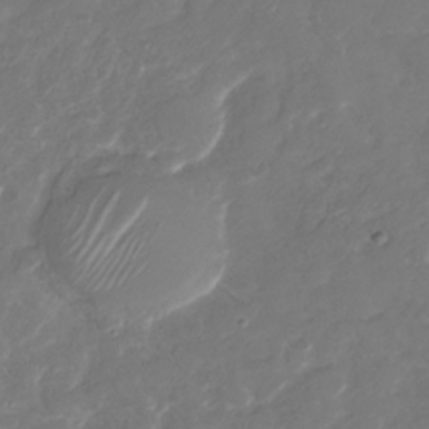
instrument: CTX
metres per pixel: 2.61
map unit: Nhu
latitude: -29.6533
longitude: -71.0080
